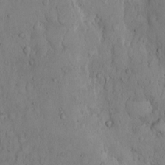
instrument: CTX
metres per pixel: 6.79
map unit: Hto
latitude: 10.0822
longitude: -57.7260
